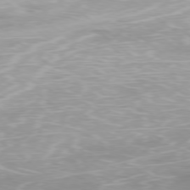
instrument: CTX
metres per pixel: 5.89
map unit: Ap
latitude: -78.2172
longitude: -94.2334
